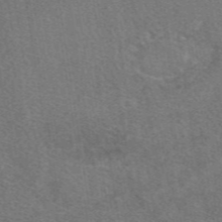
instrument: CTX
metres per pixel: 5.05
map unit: eAb
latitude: 48.4601
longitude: 115.1242
